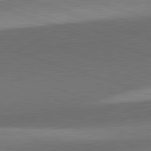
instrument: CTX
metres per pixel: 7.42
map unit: lApd
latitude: 81.6883
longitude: 134.4629
